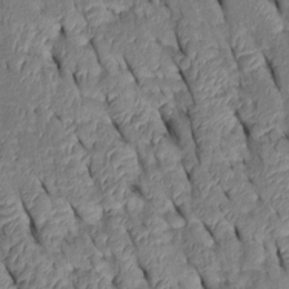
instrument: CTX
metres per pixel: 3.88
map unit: Htu
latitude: 1.0080
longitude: 148.9542
